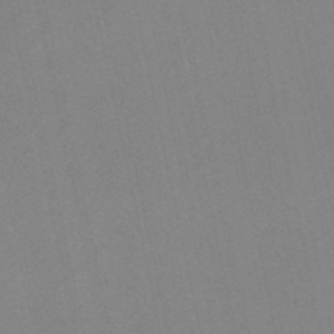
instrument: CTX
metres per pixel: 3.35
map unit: HNb
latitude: -45.6155
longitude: -41.5560
